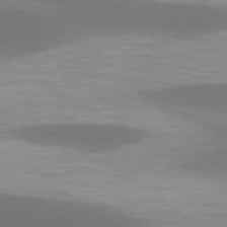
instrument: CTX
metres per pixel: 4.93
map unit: lApd
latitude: 77.3481
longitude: -50.5923
